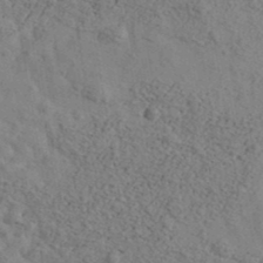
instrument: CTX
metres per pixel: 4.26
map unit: Ave
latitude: 40.3467
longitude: -111.0459
